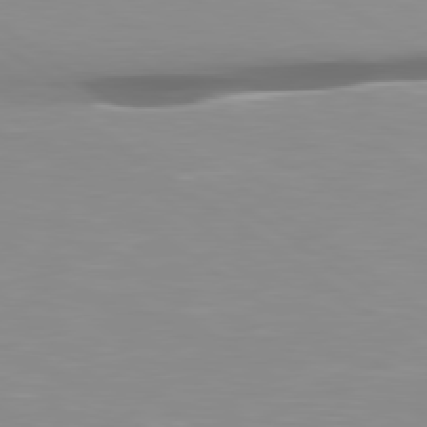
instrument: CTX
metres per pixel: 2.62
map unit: lApd
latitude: 79.6883
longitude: -124.4979
